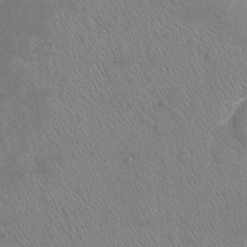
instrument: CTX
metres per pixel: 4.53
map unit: Nhu
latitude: -17.2565
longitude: -57.0269
